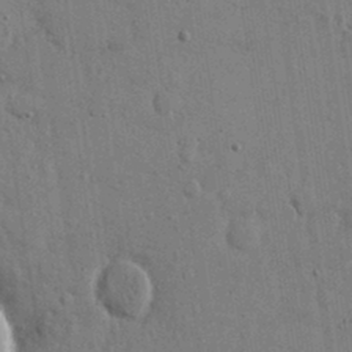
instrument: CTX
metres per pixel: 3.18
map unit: eHh
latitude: 15.3671
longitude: -68.6491
